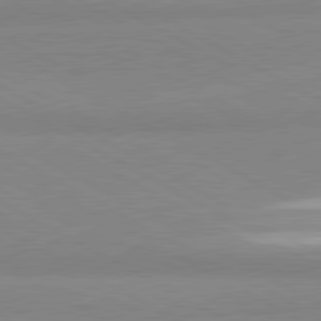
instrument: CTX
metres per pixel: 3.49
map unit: lApd
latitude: 80.9703
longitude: -179.4427
